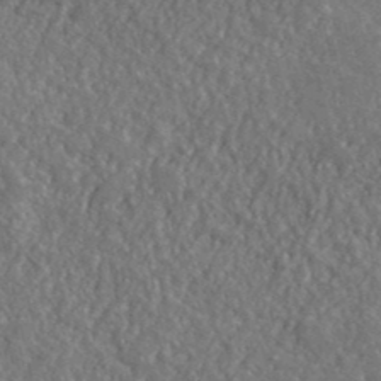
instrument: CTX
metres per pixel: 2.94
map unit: ANa
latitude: 39.8394
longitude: -89.8584
